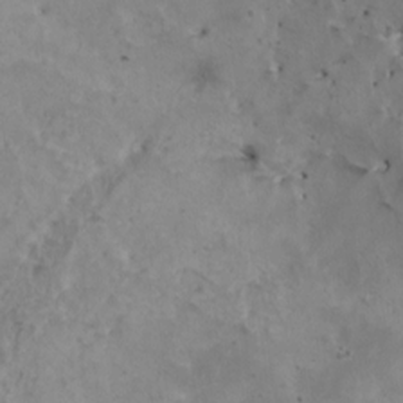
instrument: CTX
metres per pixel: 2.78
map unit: HNhu
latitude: 3.9339
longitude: 4.4629
